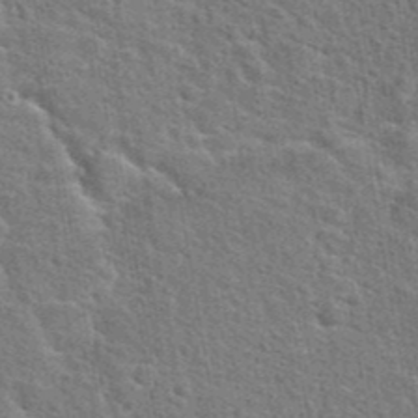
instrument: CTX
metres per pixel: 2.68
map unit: Hto
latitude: 23.6694
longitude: -48.5546
